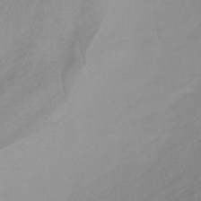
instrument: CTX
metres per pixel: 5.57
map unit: lHb
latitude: -34.3495
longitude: 66.3306
